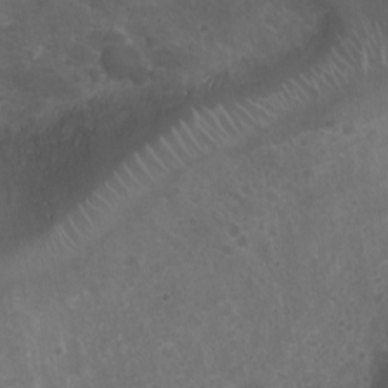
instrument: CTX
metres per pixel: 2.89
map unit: Nhu
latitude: 3.9339
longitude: -15.3671
